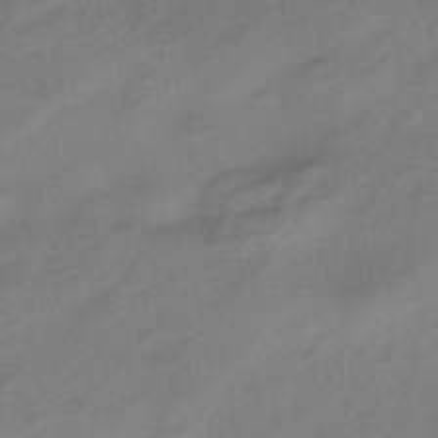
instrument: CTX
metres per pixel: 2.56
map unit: eHb
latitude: -42.6329
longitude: 84.8596
